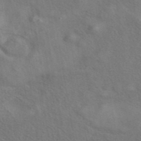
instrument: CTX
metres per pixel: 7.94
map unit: eAb
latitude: 42.3278
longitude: 110.1605
